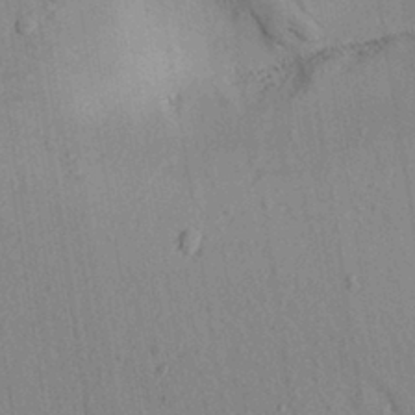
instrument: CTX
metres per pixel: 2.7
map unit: Aa
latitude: 29.2537
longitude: -146.7436
